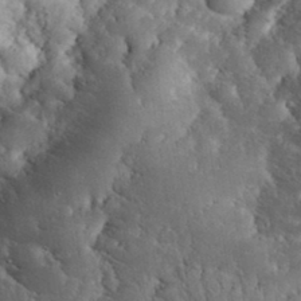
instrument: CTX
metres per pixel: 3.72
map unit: eHh
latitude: 34.7246
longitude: -65.9339
